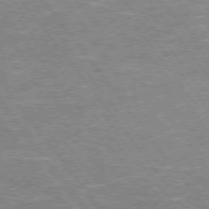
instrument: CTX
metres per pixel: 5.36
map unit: Hpe
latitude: 73.2537
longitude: -141.7071
